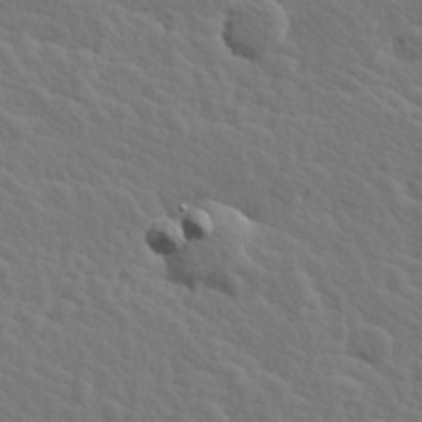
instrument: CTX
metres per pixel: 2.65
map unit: Hve
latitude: 25.6316
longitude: 145.3510
